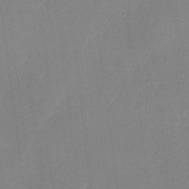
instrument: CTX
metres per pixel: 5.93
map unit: lHvf
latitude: -10.9542
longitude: -100.4601
